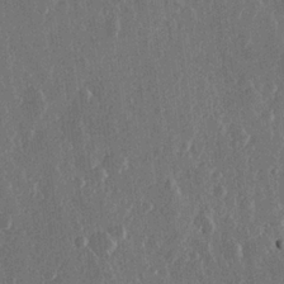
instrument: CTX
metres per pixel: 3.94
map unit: Hve
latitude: 22.6868
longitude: 148.3307
